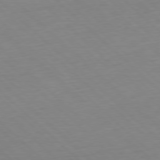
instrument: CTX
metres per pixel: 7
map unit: Hpe
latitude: -77.8800
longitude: 13.6344
